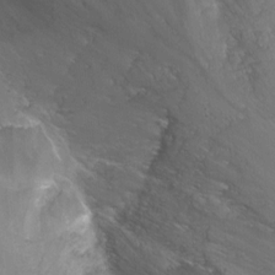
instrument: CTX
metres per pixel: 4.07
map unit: Nhu
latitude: -7.8422
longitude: -41.7638
